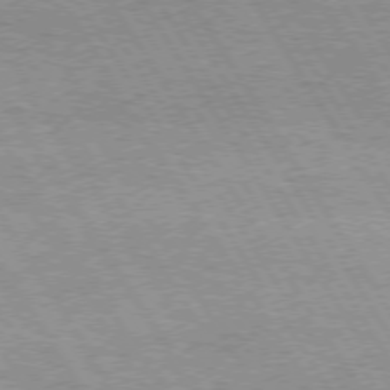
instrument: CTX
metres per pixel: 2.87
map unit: Hpe
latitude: 73.7261
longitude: -130.1956
